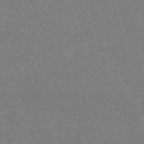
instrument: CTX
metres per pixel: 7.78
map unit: HNb
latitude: -53.9745
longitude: -36.1956
